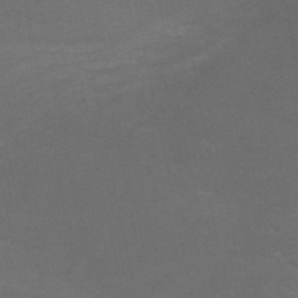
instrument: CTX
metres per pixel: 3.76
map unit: HNb
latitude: -50.9353
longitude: -43.0270
